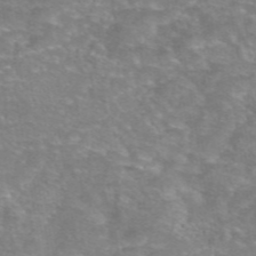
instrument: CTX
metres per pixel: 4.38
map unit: eAb
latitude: 46.0633
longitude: 102.9164
